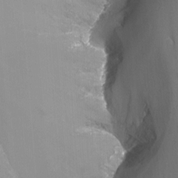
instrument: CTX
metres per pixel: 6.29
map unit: Nhu
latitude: -13.7667
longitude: -65.4805
